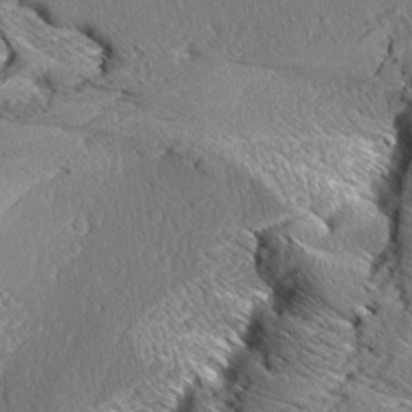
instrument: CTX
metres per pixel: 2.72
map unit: Aa
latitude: 8.8380
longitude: -134.3278
